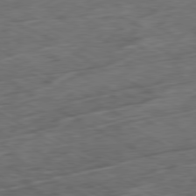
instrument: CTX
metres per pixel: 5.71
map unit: Ap
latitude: -80.6141
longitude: -74.0255
